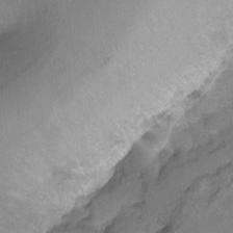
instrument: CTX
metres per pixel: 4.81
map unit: Ht
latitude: -6.2361
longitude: -37.1592
